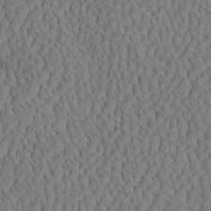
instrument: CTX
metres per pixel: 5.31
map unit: eHh
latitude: -3.4643
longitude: 15.2187
